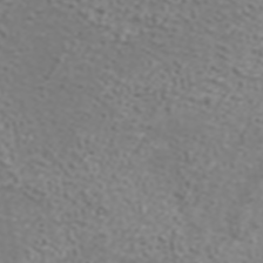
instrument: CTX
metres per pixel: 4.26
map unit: ANa
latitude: 38.7057
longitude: 24.4440
